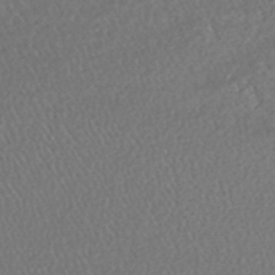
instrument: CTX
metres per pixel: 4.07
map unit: lHb
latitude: -43.6532
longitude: 76.0472
